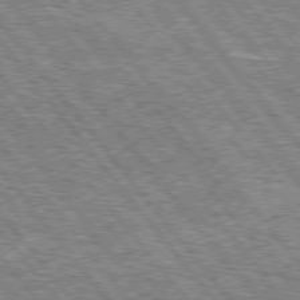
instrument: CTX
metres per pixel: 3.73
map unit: lApd
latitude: 76.1955
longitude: -73.4805
